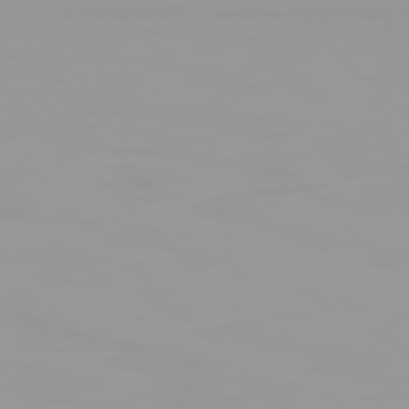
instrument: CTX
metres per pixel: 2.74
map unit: Hpe
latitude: 77.6694
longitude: -140.5545
